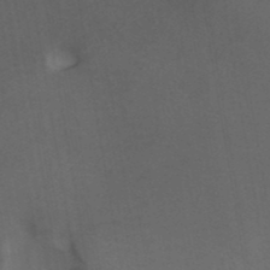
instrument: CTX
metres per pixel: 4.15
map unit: ANa
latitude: 39.8394
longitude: 28.7274
